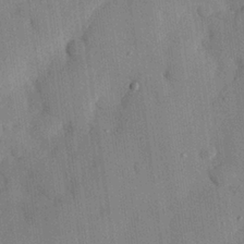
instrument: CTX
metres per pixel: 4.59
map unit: eHh
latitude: 27.1214
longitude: -76.5545
